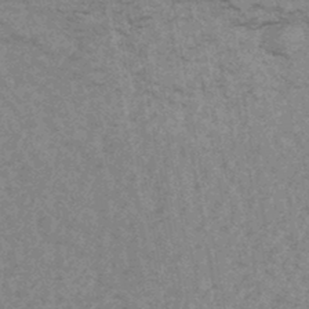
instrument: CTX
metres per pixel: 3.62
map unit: eHb
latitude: -44.0850
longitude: 89.4832
